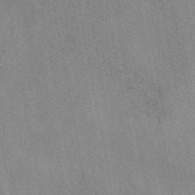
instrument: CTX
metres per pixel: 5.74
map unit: eAb
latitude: 47.1781
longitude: 114.4062
